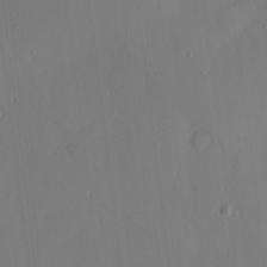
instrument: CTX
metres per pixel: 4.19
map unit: Hve
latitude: 13.4616
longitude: -90.8947
